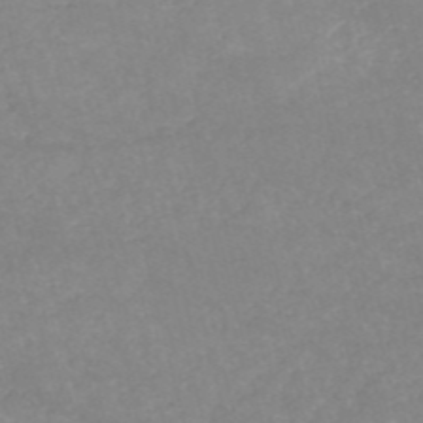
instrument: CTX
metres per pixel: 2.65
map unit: HNb
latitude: -53.2942
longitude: -36.3845
